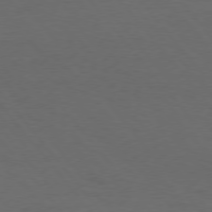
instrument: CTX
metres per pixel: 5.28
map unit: Hpe
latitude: 75.6883
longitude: -144.8569
